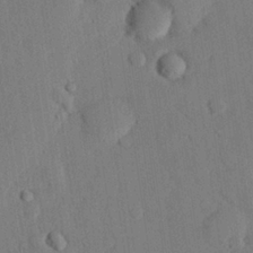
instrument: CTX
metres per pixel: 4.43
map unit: eHh
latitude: 26.8758
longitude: -80.3656
